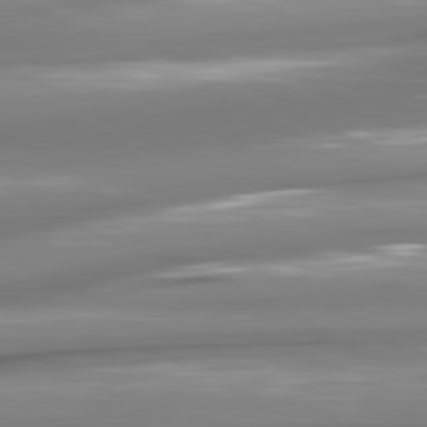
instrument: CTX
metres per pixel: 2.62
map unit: lApd
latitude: 80.7435
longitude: -145.0269
